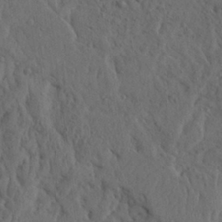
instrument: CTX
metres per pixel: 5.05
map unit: Ave
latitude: 23.4993
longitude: -134.8947
